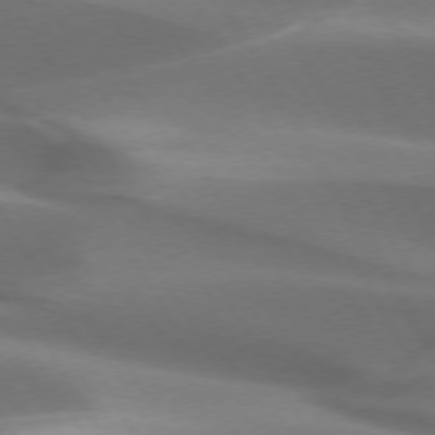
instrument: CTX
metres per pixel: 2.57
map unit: lApd
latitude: 73.2537
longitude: -51.4426
